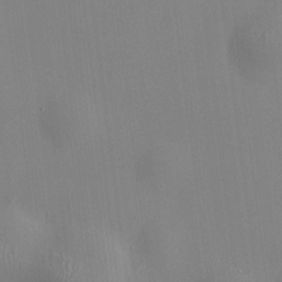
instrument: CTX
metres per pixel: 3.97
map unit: HNhu
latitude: 9.6316
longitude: 10.4440
